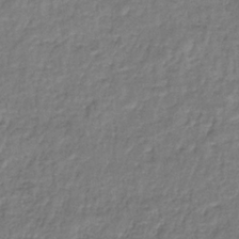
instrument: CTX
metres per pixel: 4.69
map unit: lHb
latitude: -35.4076
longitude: 63.1809
